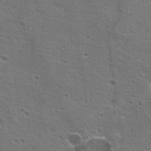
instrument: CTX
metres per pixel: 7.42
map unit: Hto
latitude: 22.4790
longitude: -42.1767
